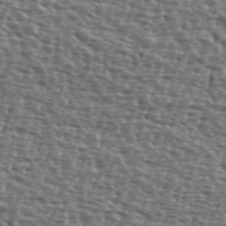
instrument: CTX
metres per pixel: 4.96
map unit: Ave
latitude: 39.8961
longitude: -112.2333
